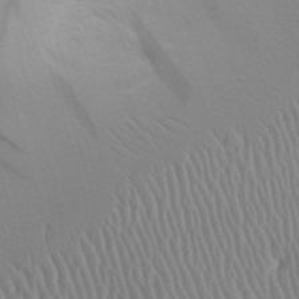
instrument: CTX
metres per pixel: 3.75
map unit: Aa
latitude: 31.3104
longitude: -141.2348
